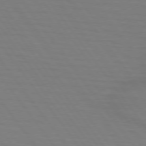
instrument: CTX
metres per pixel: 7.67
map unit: lApd
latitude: 74.3656
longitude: -79.8206
